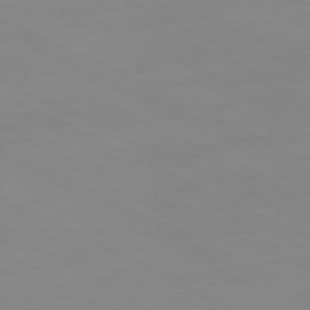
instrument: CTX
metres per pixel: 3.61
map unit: Ap
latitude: -81.1809
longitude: -94.6113
